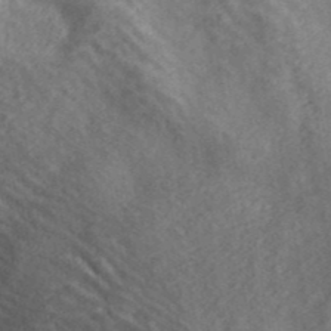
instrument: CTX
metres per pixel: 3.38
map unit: ANa
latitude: 41.9150
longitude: 18.1795
